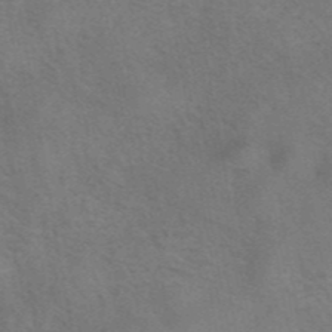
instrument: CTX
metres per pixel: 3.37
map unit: eAb
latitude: 42.4412
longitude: 107.8234
